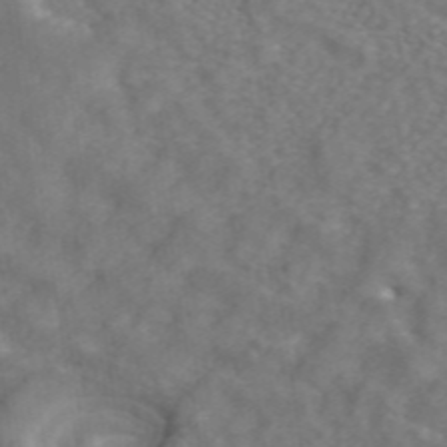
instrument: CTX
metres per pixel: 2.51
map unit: ANa
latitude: 43.3860
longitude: 26.2550
